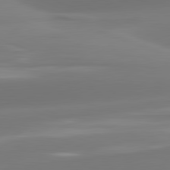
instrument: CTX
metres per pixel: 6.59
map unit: lApd
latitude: 81.7072
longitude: -162.4412
